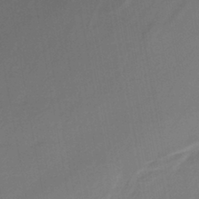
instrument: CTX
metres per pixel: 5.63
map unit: HNhu
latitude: -42.5195
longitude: 91.3699
